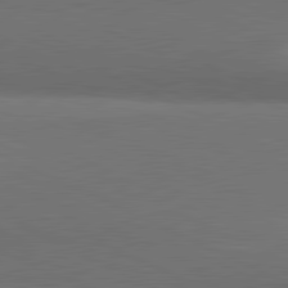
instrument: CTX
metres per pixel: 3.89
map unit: lApd
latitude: 81.6694
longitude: 154.1417
